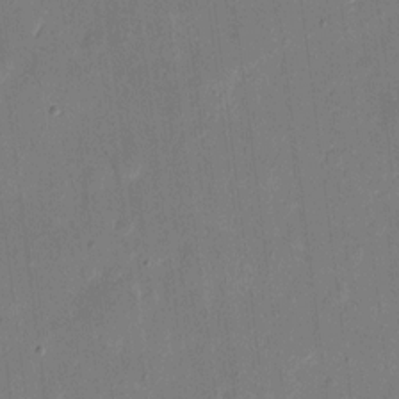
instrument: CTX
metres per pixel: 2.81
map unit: eHh
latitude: 10.2523
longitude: -68.8380
